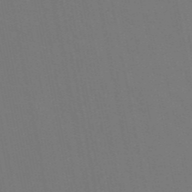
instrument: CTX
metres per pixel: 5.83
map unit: eAb
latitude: 46.7813
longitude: 121.1620
